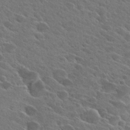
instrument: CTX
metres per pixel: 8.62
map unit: Hto
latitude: 27.8395
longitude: -42.6868
